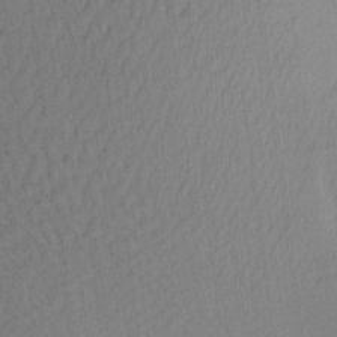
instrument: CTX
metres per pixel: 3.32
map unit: Ave
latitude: 12.3845
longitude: -107.2348
